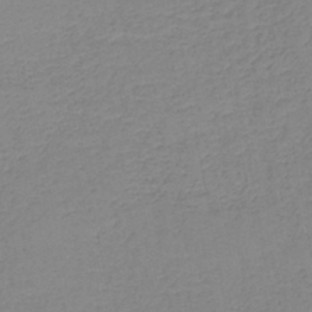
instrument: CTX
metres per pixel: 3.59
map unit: HNb
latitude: -45.2754
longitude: -42.6868
